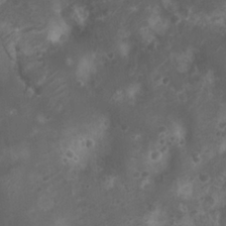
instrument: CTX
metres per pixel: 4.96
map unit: Nhu
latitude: 6.7813
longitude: -21.2348
